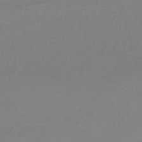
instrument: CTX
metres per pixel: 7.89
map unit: HNhu
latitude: -44.0472
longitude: 95.2376
